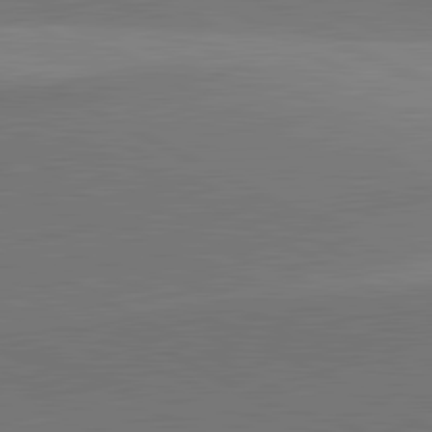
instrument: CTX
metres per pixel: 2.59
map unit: lApd
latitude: 81.9339
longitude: 134.7463
